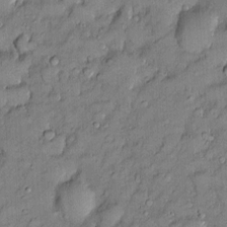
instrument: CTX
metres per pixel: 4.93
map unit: Htu
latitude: -6.5007
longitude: 158.6329
